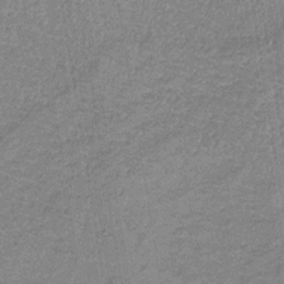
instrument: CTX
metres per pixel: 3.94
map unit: eHb
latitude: -32.0661
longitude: 66.9353
